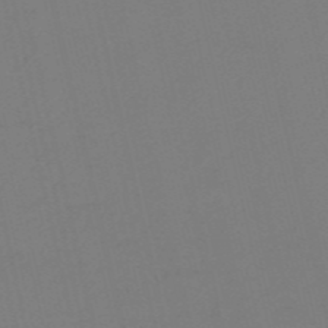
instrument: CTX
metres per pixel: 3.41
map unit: HNb
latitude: -55.3132
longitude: -39.0080
